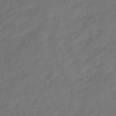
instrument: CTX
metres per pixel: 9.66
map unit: lHb
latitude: -39.4455
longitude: 70.1228
